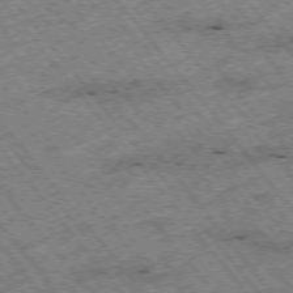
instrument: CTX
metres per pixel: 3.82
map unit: Hpe
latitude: -75.6911
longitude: -20.3090
